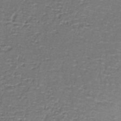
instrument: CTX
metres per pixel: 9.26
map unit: lHb
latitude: -43.5210
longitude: 58.1416
